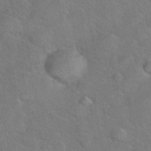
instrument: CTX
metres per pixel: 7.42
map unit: eHh
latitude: 38.1578
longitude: -65.2537
